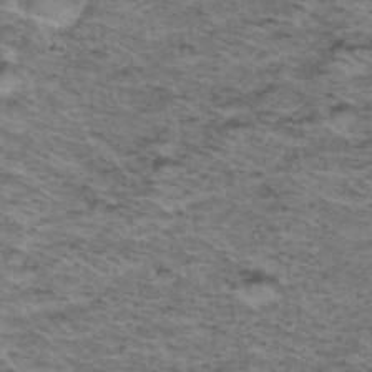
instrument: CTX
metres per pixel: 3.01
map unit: Hto
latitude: 37.2537
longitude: -46.7247
